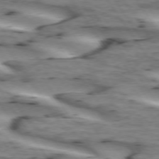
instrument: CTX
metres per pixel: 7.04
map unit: lApd
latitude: 73.2537
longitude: -53.7261
